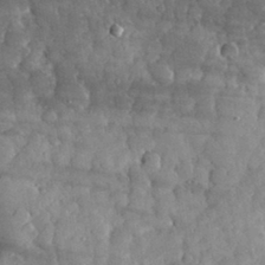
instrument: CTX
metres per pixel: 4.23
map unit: eHh
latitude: 31.8395
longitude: -69.6694
